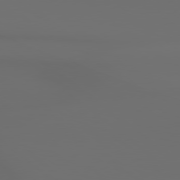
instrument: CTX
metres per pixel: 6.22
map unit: Hpe
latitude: 78.6491
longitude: -133.6316
